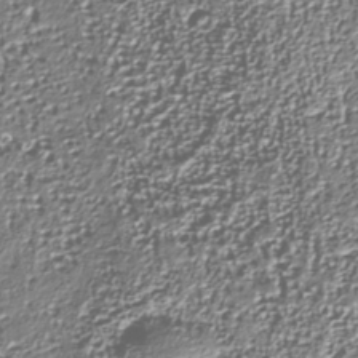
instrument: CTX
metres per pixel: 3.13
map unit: Nhu
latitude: -37.7288
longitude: -82.1955
